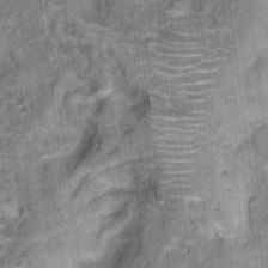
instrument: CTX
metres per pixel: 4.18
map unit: Hto
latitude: 15.4427
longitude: -34.8191
